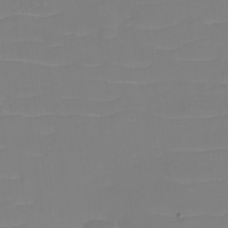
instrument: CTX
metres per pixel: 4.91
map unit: eHh
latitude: -3.6910
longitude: -75.9528
